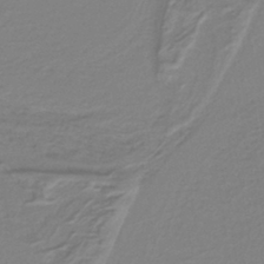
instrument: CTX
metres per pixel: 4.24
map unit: lHb
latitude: -40.4062
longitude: 51.9178
